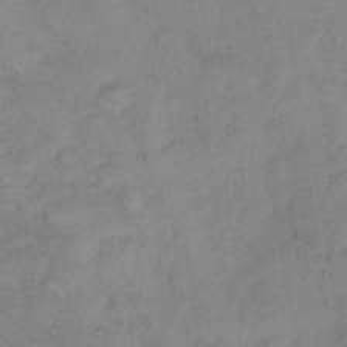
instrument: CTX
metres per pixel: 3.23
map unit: Hto
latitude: 6.0255
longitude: -61.2348
